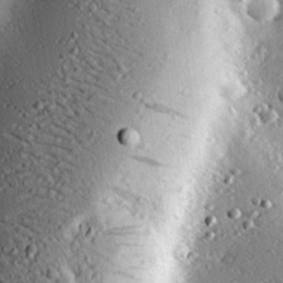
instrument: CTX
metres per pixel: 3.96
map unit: eHh
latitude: 23.2537
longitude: -90.5735
